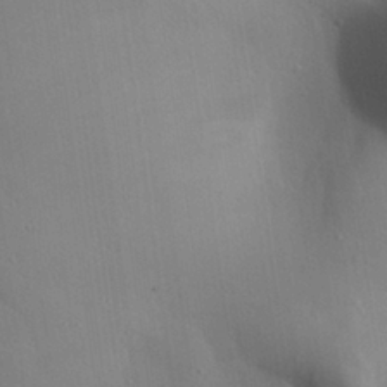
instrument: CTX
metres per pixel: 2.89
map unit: Aa
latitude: 25.9528
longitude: -137.2537
